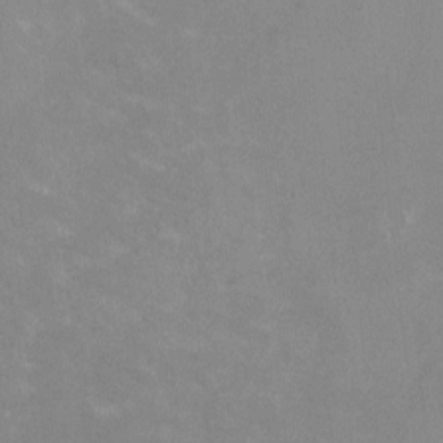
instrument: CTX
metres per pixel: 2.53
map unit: HNhu
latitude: -1.1620
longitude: -3.4426
